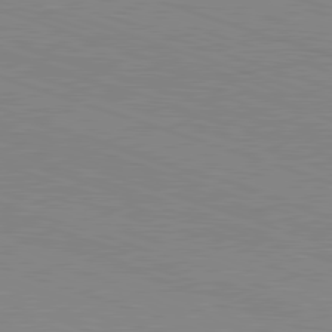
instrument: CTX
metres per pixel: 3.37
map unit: Hpe
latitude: -82.5951
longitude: 6.2928
